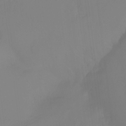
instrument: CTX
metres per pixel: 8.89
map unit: Htu
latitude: -14.6897
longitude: -48.4034
